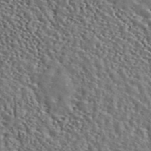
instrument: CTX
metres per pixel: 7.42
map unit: ANa
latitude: 45.9339
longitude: 49.7478
